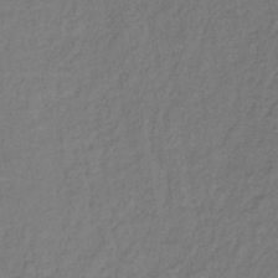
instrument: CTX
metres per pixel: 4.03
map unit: lHb
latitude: -35.6155
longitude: 64.9353
